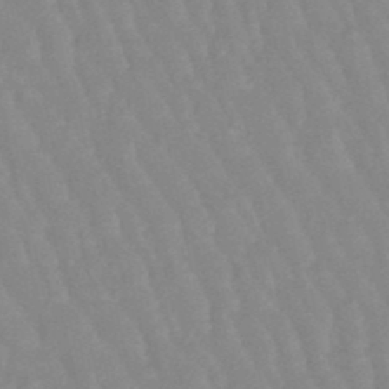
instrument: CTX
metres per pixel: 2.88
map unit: lHb
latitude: -48.1984
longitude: 77.2565
